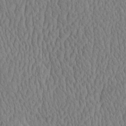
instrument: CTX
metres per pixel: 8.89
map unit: eHh
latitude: -3.9745
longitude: 15.3510
